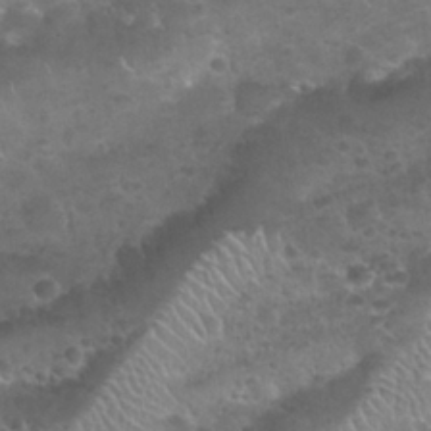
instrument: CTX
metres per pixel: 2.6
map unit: Nhu
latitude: 25.3292
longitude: -52.0444
